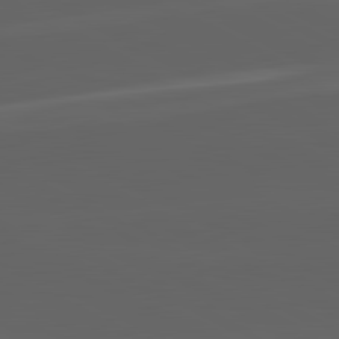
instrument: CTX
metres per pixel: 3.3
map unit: lApd
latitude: 82.1766
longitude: 130.9730
